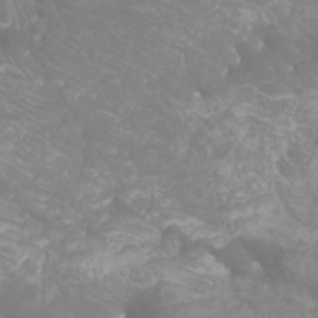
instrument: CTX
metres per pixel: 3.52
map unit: Nhu
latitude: -9.4076
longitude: -70.7435
